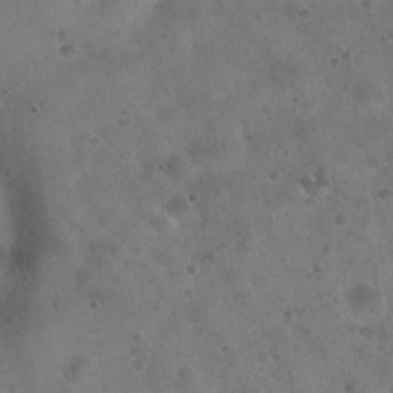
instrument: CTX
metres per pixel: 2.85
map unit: Hto
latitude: 22.1011
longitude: -54.2333
